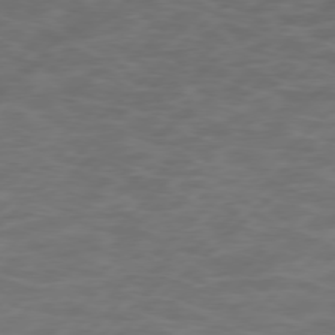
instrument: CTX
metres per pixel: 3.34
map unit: Hpe
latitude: 76.8191
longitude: -163.8017
